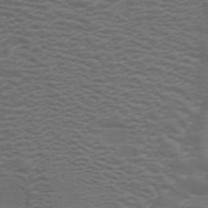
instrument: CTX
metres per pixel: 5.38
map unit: ANa
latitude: 44.3656
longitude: 26.2550
